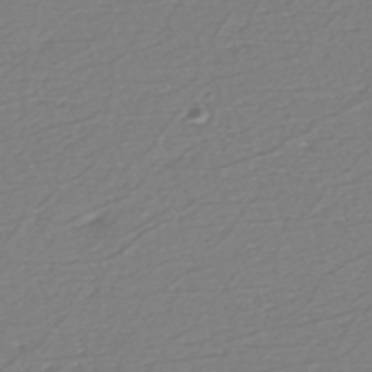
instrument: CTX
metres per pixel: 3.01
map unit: eHh
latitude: -42.8219
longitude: -33.0081
